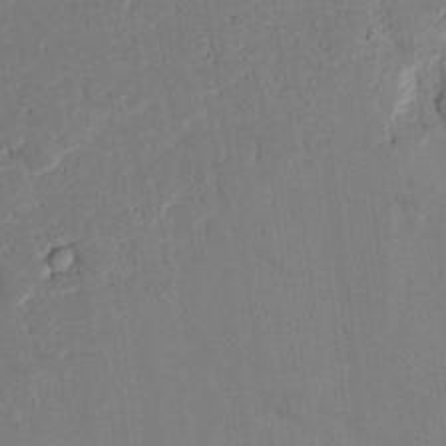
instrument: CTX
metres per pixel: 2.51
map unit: lAvf
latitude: 9.1970
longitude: 167.2754
